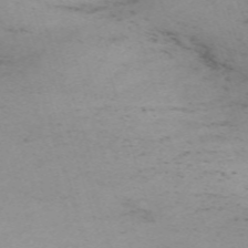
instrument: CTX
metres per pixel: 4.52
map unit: eHh
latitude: -61.4077
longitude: 51.3132
